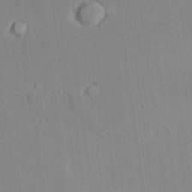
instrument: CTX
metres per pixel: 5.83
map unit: lAvf
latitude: 28.1389
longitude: -108.9891
